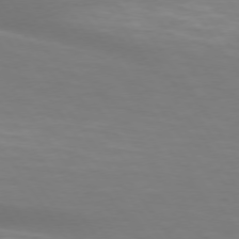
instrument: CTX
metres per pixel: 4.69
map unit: lApd
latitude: 74.5546
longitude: -48.4034
